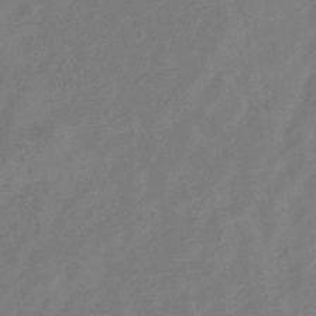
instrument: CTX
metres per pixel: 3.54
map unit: Hve
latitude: -33.9367
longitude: 90.3496
